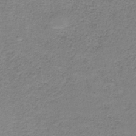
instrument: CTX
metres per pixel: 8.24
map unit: eAb
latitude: -36.1039
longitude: 52.6329
